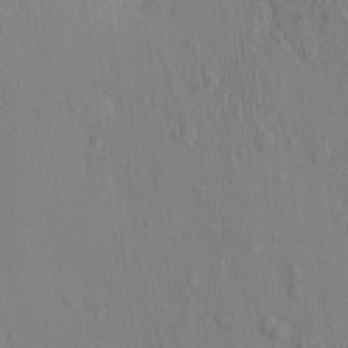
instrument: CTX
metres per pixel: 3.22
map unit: eHh
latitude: -0.9920
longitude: 17.6911
